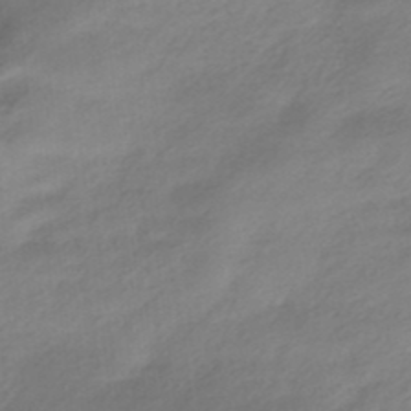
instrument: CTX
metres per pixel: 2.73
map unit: HNhu
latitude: -40.4440
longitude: 93.0486
